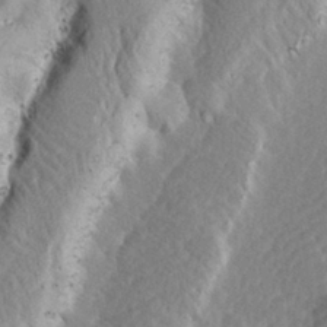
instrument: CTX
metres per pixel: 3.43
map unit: lHvf
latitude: 25.8583
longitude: 143.8044
